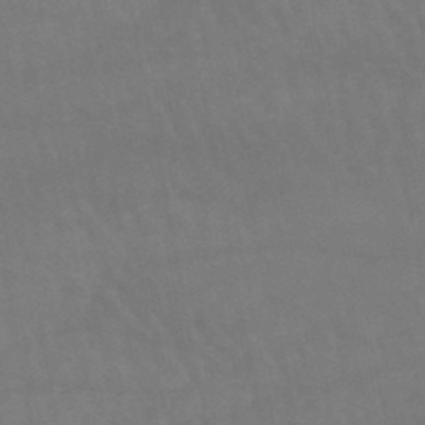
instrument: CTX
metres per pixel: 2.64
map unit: lHb
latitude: -47.3320
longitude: 75.6344
